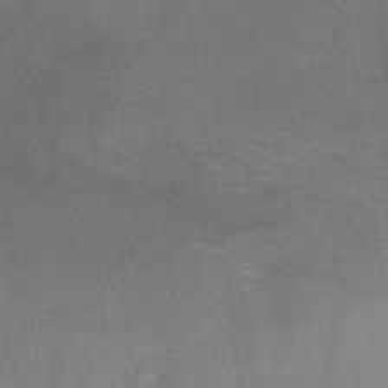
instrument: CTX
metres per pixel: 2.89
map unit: HNb
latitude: -31.8422
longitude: 63.5777
